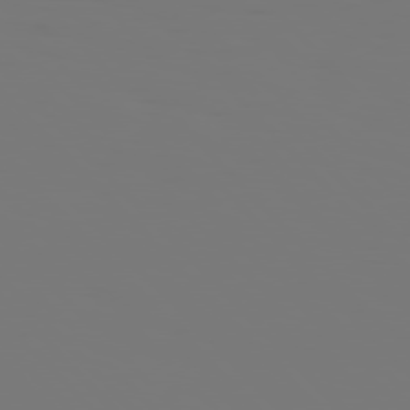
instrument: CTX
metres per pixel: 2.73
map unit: Hpe
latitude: 76.6490
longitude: -136.3279
